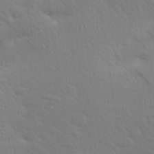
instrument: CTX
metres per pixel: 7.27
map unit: Aa
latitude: 27.9906
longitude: -144.2900
